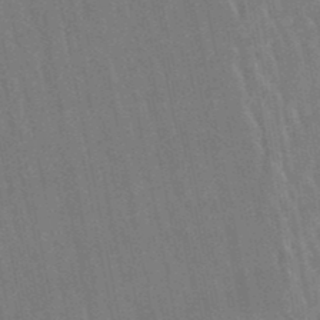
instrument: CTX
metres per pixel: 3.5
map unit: lHb
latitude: -48.4818
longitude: 71.1242
